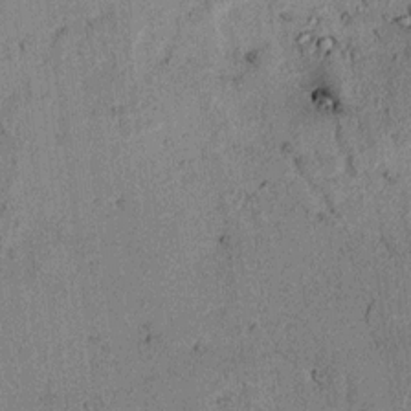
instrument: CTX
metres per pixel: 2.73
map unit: lAvf
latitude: 4.8191
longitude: 168.0850
